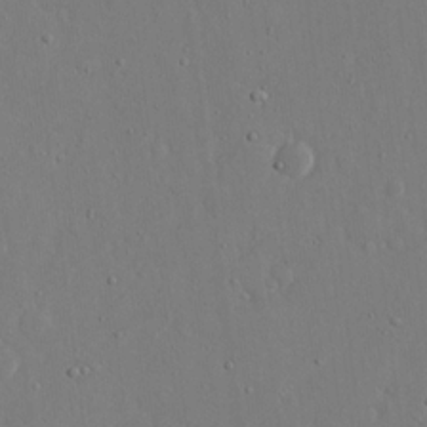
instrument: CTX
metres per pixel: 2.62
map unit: eHh
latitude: 16.3845
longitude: -70.9891
